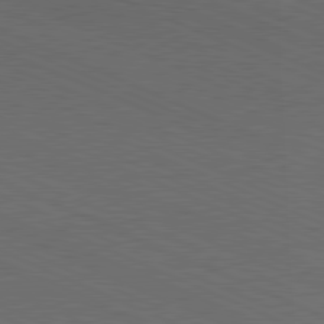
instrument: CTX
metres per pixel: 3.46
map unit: Hpe
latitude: -82.1417
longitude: 19.3888
